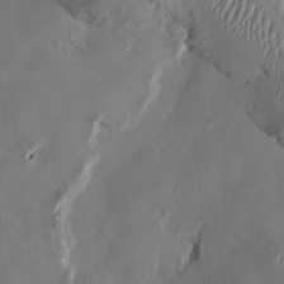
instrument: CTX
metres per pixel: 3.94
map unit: HNhu
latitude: 1.2348
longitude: -4.5924
